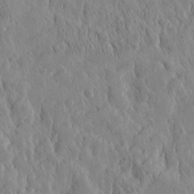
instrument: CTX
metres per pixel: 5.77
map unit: Htu
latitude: -5.0297
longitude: 173.6722
